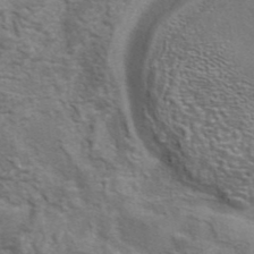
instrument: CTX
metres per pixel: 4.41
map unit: eAb
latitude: 41.6127
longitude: 105.7099
